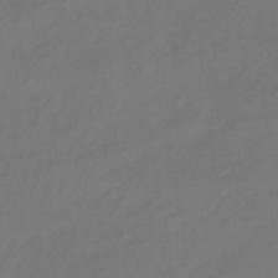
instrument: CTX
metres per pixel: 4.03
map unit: HNhu
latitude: -43.6721
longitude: 89.5777
